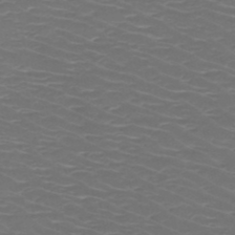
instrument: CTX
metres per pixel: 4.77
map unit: HNb
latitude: -49.0676
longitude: -46.7436
